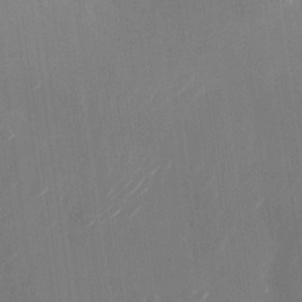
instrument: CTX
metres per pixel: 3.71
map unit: Nhu
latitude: -24.4251
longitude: -72.1200
